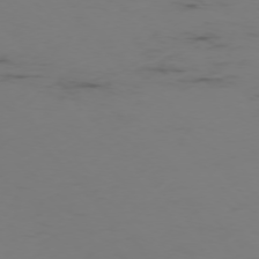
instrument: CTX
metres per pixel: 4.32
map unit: Ap
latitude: -76.0661
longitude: -82.9324
